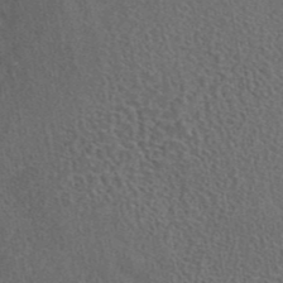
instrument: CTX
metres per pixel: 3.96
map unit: eAb
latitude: 43.0836
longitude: 106.5196
